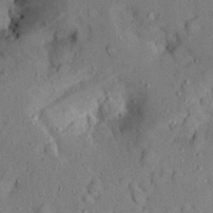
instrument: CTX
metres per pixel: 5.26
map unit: Aa
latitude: 12.6869
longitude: -140.5545
